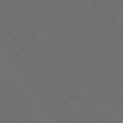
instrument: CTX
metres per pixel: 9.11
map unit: Hpe
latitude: 75.1403
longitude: -137.4805
